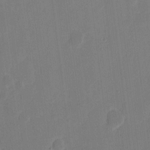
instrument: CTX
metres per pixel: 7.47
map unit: eHh
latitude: 9.1970
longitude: -68.1956
